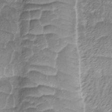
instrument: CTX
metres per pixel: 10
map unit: Ave
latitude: -8.1606
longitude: -123.1592
